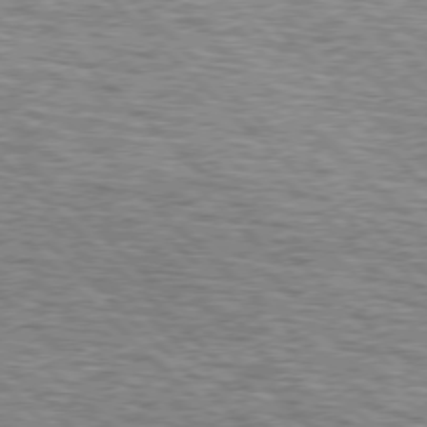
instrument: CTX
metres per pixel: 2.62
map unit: lApd
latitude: 76.1766
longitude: -79.6127
